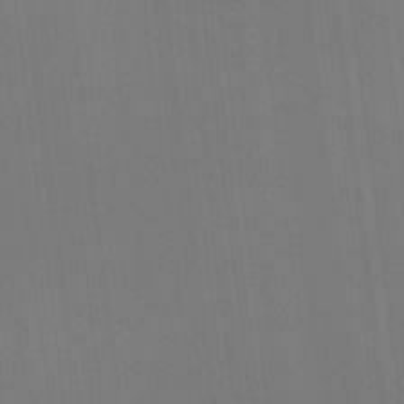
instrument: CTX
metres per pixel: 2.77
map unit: HNhu
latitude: 7.7827
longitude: 16.4818
